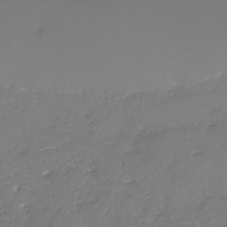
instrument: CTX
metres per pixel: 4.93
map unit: Nhe
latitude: -32.5196
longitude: -93.8583
